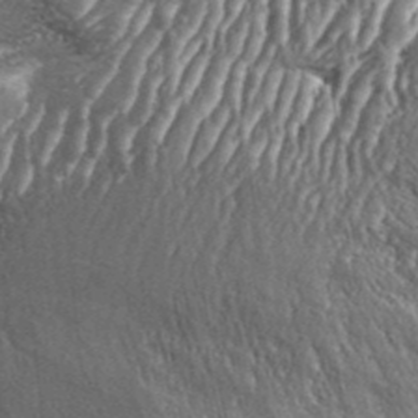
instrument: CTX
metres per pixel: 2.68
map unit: Aa
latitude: 33.7072
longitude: -135.4615
